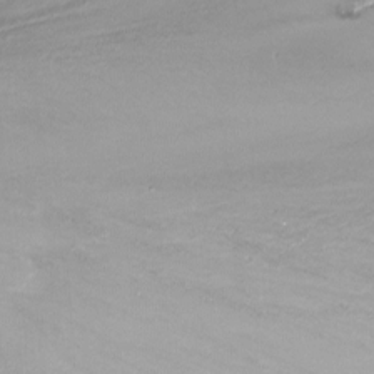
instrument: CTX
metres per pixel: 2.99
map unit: Nhu
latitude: -13.7100
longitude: -69.8395
